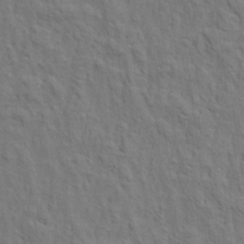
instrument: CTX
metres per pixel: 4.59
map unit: Aa
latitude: 21.6505
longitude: -140.5923
